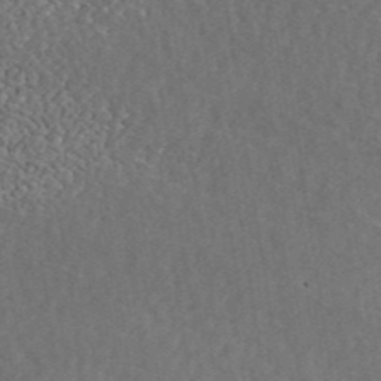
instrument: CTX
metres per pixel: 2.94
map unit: ANa
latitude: 42.3278
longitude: 26.2739
